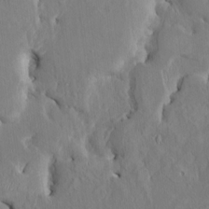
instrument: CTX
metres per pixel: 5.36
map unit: HNhu
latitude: 4.6301
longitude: -4.4223
